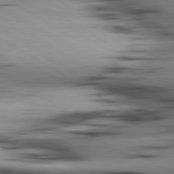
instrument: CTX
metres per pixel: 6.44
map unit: lApd
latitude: 80.3089
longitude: 158.5762
